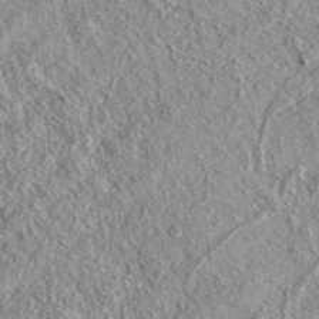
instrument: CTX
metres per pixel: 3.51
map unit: eAb
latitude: 37.7827
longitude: 109.5966
